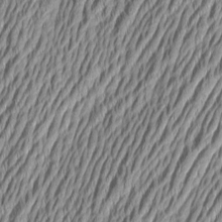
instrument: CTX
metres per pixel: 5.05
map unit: Aa
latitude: 6.6868
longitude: -129.3482
